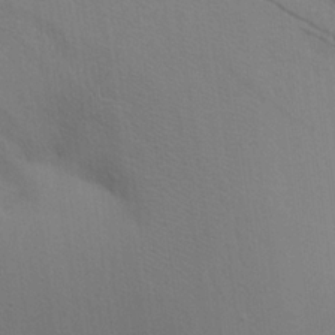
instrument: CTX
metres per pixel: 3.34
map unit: Aa
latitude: 22.3656
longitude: -148.4223
